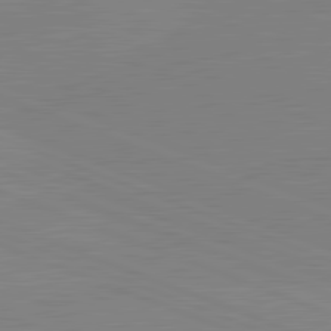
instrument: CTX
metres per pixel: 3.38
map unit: lApd
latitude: 81.9528
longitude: -157.9528
